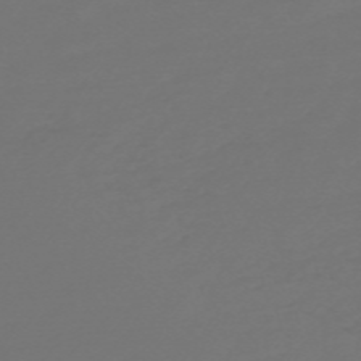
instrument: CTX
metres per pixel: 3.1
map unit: Nve
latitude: -59.2186
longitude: 56.5385
